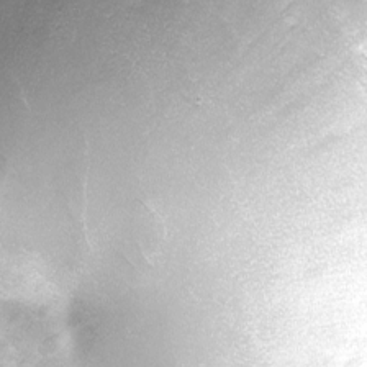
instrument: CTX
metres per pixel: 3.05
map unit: lHvf
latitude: -15.0865
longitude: -100.1389
